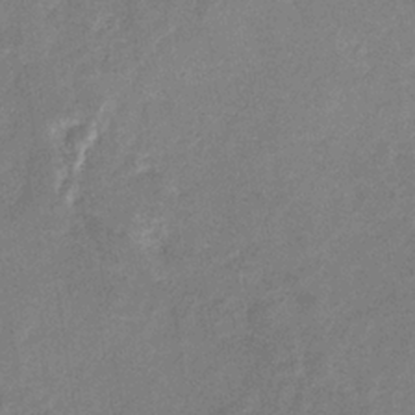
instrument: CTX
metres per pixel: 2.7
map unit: eHb
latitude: -34.4440
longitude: 74.7086
